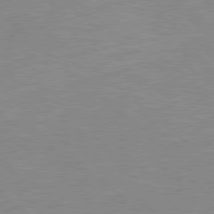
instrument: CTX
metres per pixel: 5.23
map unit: Hpe
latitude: 77.9528
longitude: -123.7827
